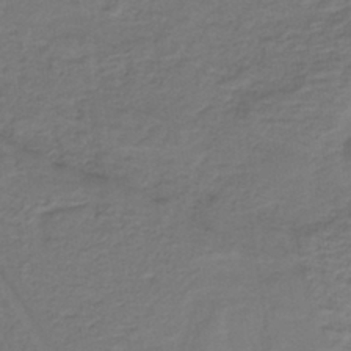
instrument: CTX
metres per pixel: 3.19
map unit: lHb
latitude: -38.8786
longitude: 57.7100
